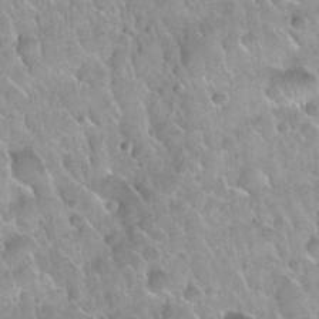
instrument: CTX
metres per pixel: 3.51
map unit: Nhu
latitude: 30.2901
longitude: -54.5168
